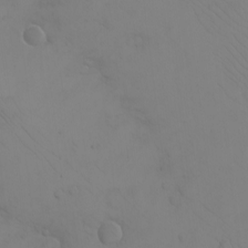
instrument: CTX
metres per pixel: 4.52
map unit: eHh
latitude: -9.8422
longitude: -67.5182
